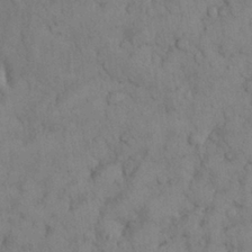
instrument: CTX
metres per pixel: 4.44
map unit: Nhu
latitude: 28.5546
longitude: -71.1214
